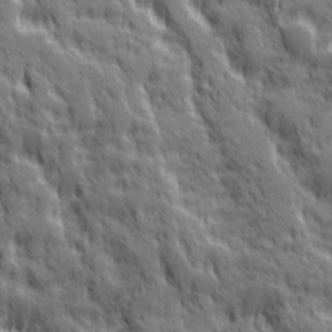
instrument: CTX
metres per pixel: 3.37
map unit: Ave
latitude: 19.8394
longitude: -134.2711
